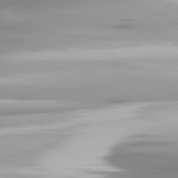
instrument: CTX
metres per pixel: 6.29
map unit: lApd
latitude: 81.7639
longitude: -139.9906
